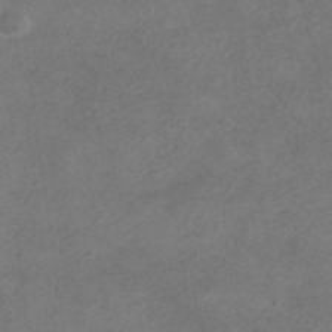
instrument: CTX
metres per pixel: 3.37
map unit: HNhu
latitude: -40.0850
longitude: 104.2361
